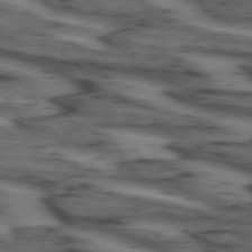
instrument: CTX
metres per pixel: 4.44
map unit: lApd
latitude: 73.9528
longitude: -71.9528
